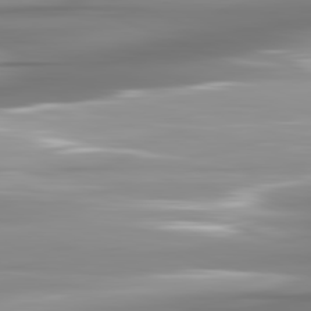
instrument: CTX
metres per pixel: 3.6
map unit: lApd
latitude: 81.9717
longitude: -142.2523
